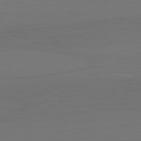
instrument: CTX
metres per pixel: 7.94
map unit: Hpe
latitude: -81.9178
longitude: 6.8219
